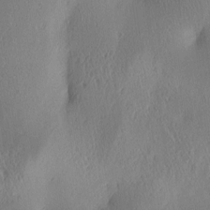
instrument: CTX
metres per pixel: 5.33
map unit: lAa
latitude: 4.1956
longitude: -117.5938
